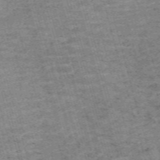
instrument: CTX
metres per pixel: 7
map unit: Nve
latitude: -59.6343
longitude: 64.1795
